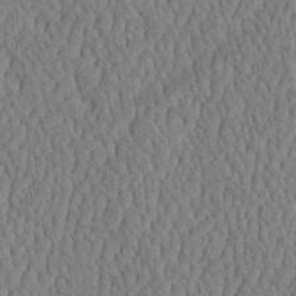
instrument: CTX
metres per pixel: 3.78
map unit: eHh
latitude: -3.6154
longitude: 15.2565
